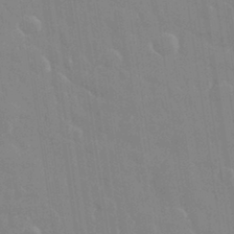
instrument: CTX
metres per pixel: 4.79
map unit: eHh
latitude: 32.6490
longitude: -60.1578
